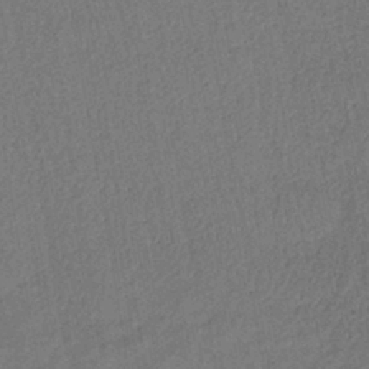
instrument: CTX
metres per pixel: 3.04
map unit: lHb
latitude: -39.1809
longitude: 72.9353
